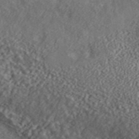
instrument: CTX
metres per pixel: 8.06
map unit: ANa
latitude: 45.5560
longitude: 46.4062
